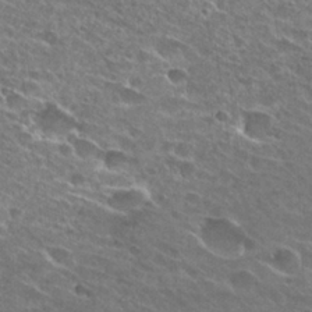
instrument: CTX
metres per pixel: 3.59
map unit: Hto
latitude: 26.4601
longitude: -43.9528
